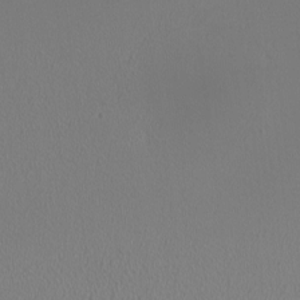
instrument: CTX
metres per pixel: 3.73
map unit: HNhu
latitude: -0.8219
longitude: 0.0283
